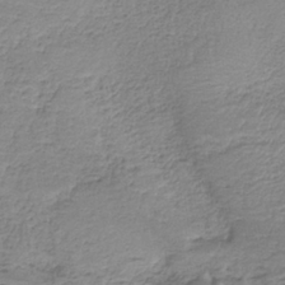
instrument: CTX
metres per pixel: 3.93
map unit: HNb
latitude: -36.8597
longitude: 57.3509
